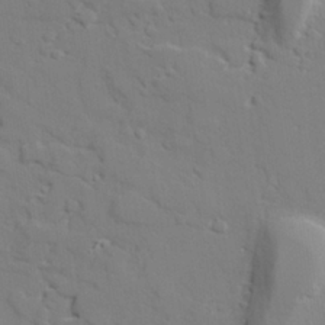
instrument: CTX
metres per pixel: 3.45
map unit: lAvf
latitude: 28.2144
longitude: -108.6490
